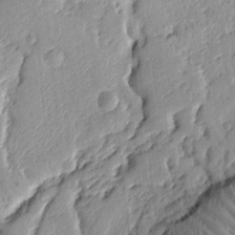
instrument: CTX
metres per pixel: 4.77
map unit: Ht
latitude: 9.9717
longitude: -77.8205
